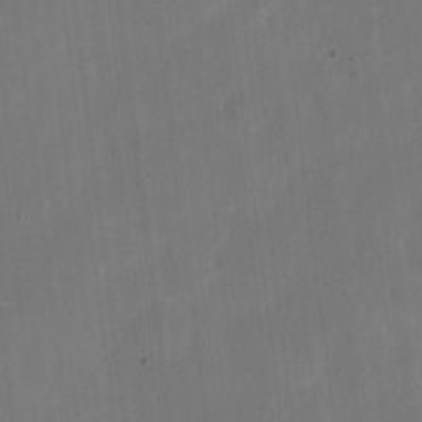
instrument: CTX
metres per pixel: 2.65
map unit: eHh
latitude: 5.1403
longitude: -66.0822
